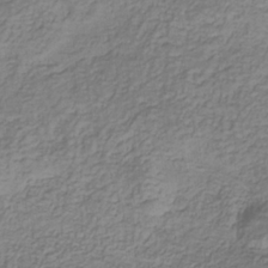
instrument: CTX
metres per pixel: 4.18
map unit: eHb
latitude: -30.5196
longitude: 71.2943
